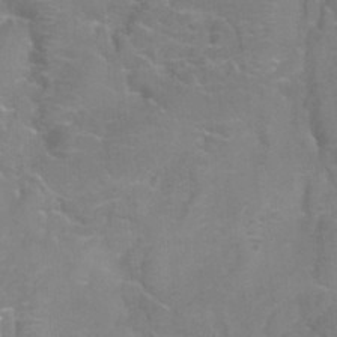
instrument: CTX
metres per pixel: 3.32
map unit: Htu
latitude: -12.2173
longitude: -73.1781
